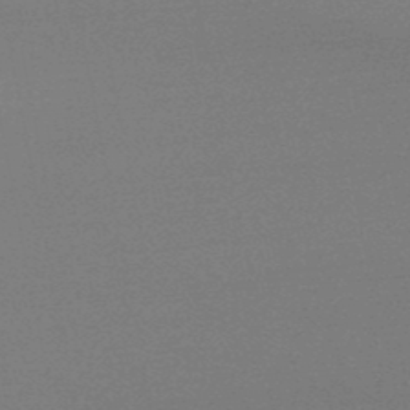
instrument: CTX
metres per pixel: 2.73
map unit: lHb
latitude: -48.9353
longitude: 66.5763
